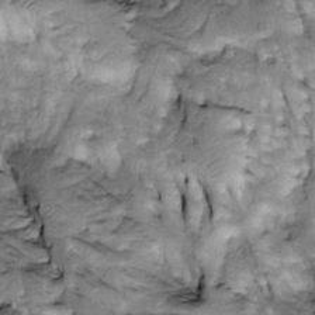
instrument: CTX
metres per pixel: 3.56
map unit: Htu
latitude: -3.1620
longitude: 150.4062
